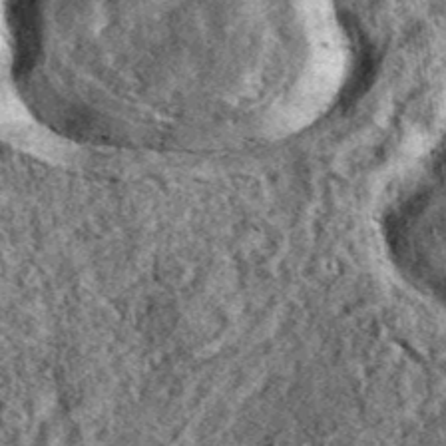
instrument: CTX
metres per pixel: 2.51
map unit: eAb
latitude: 39.1025
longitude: 108.9920
